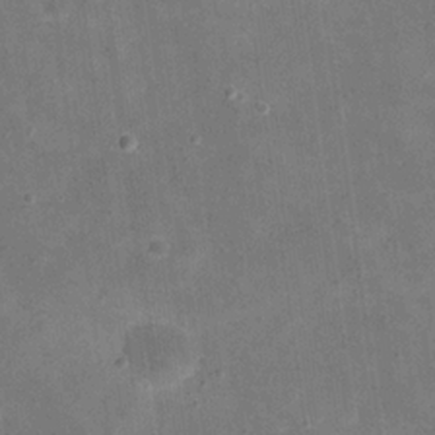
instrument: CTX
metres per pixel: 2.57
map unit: eHh
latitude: 20.9892
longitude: -66.5356
